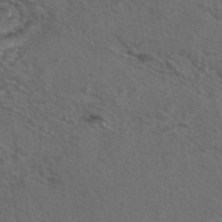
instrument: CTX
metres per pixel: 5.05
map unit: eAb
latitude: 43.5182
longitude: 104.6140
